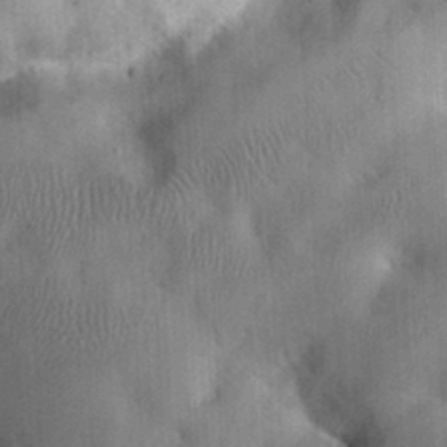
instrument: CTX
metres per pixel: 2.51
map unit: eHh
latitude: 25.5560
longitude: -65.3860
